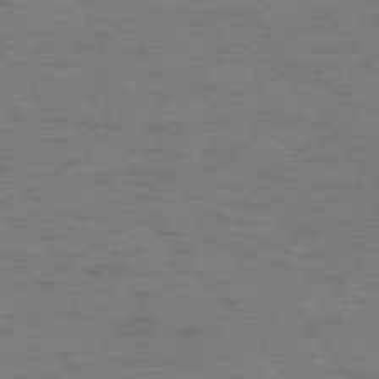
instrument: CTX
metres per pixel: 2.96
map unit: Ap
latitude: -75.7667
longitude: -70.1011
